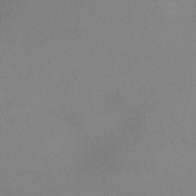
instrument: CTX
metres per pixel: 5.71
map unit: eHh
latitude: -41.5588
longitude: 120.4440
